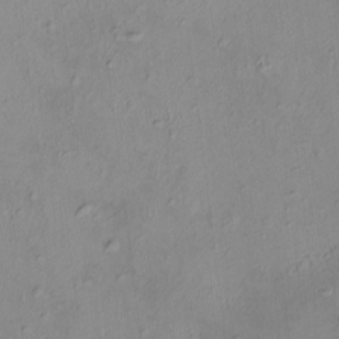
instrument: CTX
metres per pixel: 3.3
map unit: HNhu
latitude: 5.9339
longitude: 10.4629
